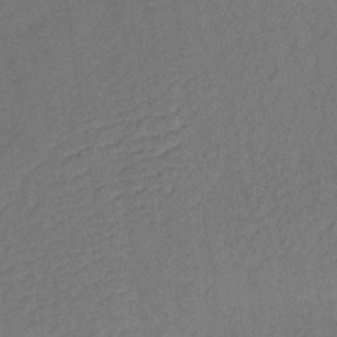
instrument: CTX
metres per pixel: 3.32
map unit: lHb
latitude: -35.5777
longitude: 65.1242
